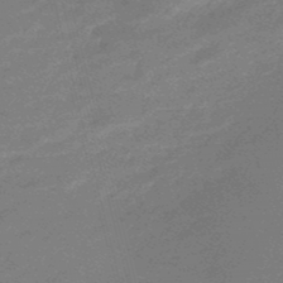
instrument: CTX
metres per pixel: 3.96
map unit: eHb
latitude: -48.0283
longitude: 86.8786
